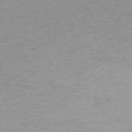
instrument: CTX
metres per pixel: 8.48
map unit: Ap
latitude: -74.9353
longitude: -73.6883
